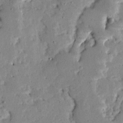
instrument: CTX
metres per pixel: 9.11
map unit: Ave
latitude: 13.5749
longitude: -138.8569
